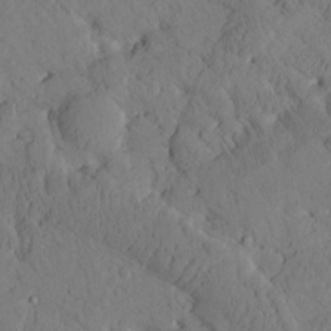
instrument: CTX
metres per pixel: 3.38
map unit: Htu
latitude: 0.5734
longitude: 176.0850
